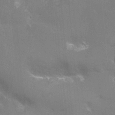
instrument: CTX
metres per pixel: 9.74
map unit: Nhu
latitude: -9.1998
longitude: -43.0081
